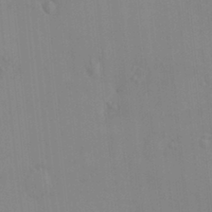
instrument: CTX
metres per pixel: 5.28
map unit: HNhu
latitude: 5.7827
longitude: 1.9179
